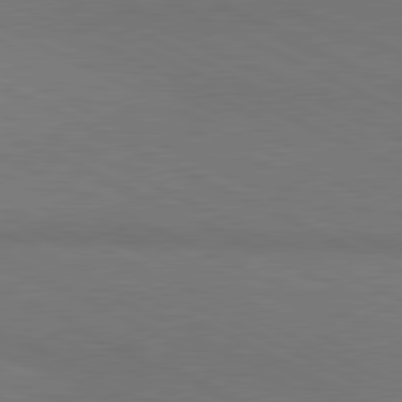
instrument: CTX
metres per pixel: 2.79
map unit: lApd
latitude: 81.0269
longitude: 148.5196
